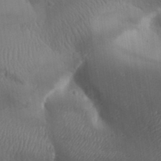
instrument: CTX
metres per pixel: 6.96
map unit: Aa
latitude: 32.5735
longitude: -143.3482
